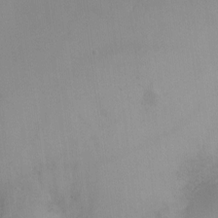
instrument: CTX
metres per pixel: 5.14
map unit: Ht
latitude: -11.1053
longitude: -39.4048
